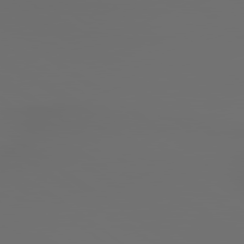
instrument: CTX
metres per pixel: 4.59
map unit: lApd
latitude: 79.6127
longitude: 176.4062
